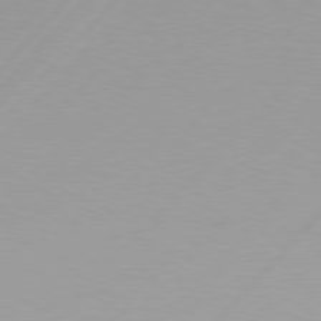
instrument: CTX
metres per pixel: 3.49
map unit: Hpe
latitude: 77.1025
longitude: -138.3089
